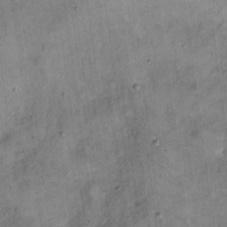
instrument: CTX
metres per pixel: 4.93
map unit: eHh
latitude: 20.9514
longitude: -61.0647
